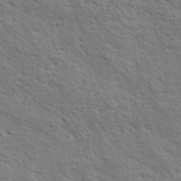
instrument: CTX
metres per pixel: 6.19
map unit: eHh
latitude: 34.2522
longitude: -140.8002
